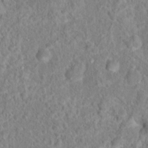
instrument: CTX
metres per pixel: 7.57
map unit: Hto
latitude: 16.6491
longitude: -41.4048
